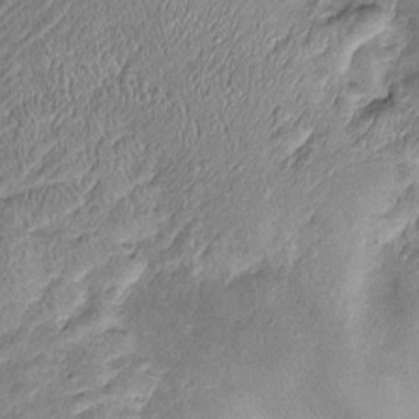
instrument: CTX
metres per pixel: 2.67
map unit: Htu
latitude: -6.2361
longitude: 159.2376
